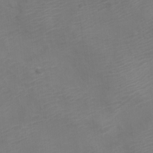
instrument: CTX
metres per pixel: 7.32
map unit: Nve
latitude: -20.8597
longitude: 106.1795
